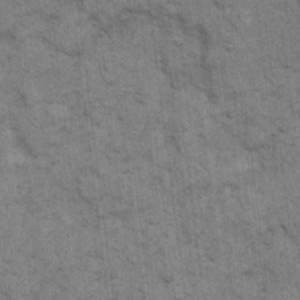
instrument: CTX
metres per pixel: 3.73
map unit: eHh
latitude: 15.3671
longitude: -65.3860
